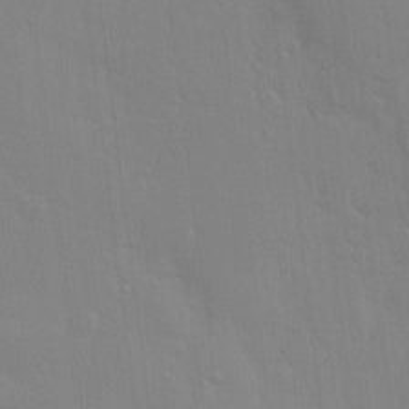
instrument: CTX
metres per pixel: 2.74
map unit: Hve
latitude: -11.0487
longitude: 175.7477
